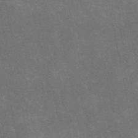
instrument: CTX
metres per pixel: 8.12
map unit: HNb
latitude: -52.4062
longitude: -40.2333
